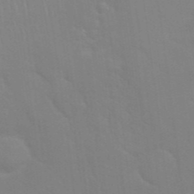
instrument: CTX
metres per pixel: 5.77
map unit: Nhu
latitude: 27.0081
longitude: -61.5371
